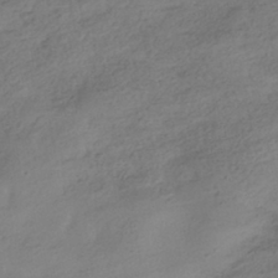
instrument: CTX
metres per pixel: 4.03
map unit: HNhu
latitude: -40.5574
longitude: 98.0094
